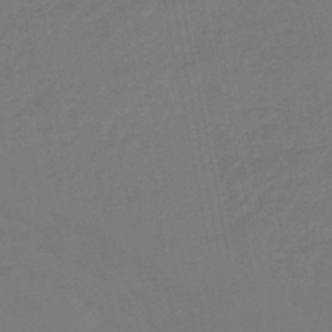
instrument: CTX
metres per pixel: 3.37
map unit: eHb
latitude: -46.6707
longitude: 87.7667
